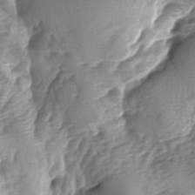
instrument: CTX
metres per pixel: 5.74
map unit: lAa
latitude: -6.8030
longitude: -126.2523
